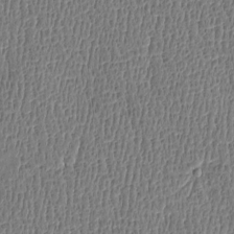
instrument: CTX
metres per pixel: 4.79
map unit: Htu
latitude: -4.8030
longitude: 175.8422
